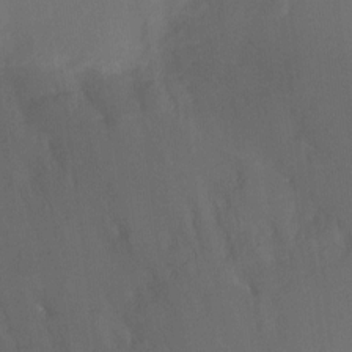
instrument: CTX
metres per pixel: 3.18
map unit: Ht
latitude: -9.8800
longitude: -23.8394
